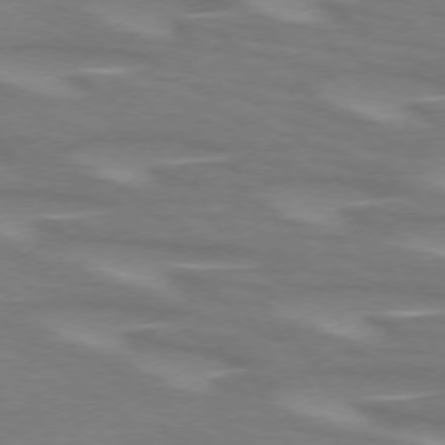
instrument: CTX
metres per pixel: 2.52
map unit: lApd
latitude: 72.0633
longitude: -50.3278
